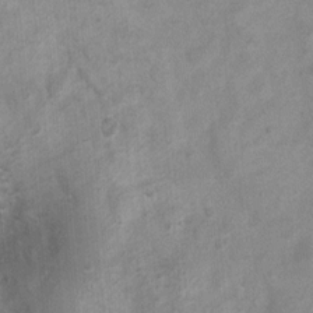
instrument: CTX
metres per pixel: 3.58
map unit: Nhu
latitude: 7.4804
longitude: -23.2726
